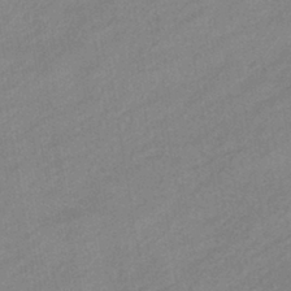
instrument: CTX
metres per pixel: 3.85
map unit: eHb
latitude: -40.8030
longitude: 83.7289
